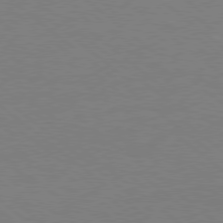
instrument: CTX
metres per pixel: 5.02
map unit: Hpe
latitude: 78.1578
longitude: -141.7071
